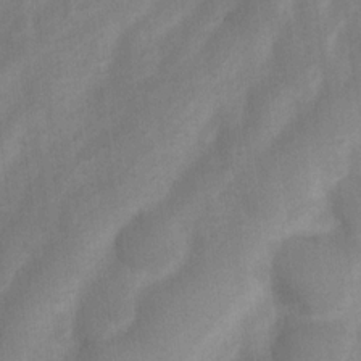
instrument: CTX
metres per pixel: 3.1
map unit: Nhu
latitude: 8.1011
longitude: -22.3845
